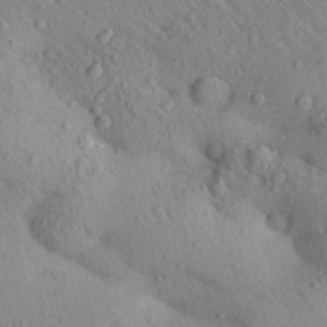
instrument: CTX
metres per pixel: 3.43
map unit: Aa
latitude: 29.8961
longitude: -147.9906
